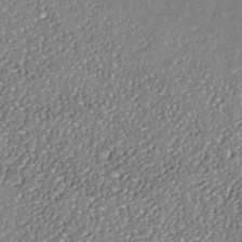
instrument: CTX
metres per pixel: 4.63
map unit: Nhe
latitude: -37.4832
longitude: -89.0648
